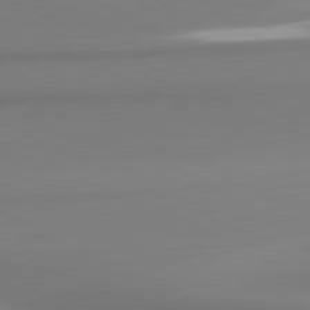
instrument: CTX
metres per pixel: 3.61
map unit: lApd
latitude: 81.2537
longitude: 177.0109
